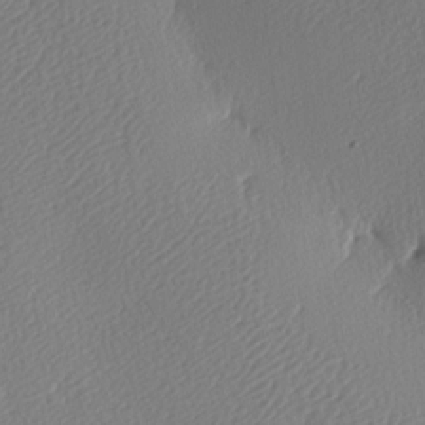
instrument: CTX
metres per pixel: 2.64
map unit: lAa
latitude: -9.2187
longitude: -128.0255
